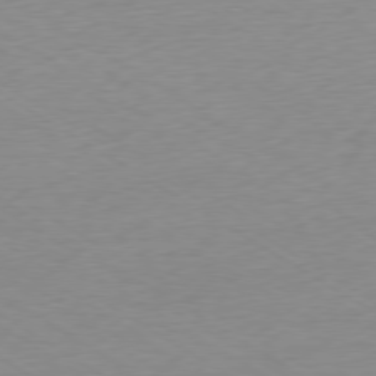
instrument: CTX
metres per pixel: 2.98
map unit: Ap
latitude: -78.9541
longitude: -58.4601
